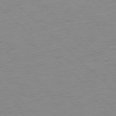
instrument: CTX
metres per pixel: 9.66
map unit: Ap
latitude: -77.9745
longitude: -70.9136
